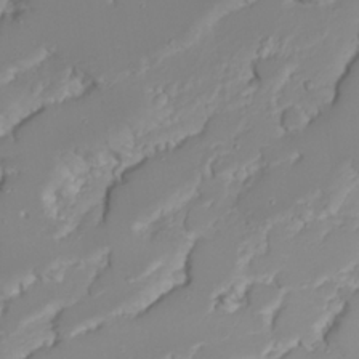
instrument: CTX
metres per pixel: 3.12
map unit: Nhu
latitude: 22.2145
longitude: -63.7639
